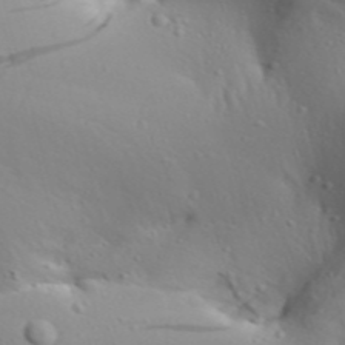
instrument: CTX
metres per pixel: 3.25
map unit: Aa
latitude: 30.8758
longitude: -135.9150
